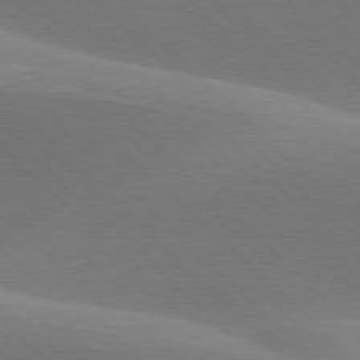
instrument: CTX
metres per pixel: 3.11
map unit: lApd
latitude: 77.4237
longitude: -51.6693
